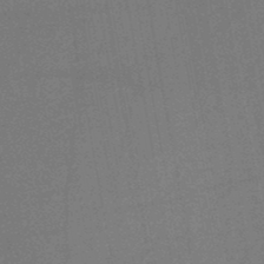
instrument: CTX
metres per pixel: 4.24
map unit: HNb
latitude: -47.5588
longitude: -39.8205
